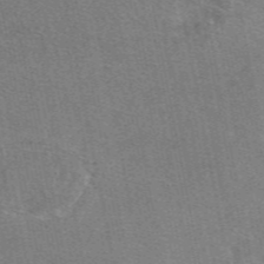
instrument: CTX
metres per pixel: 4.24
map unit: eAb
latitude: 48.4979
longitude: 115.9556
